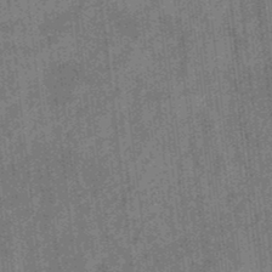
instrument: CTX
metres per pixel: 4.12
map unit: eHb
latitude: -34.7841
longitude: 79.0297
